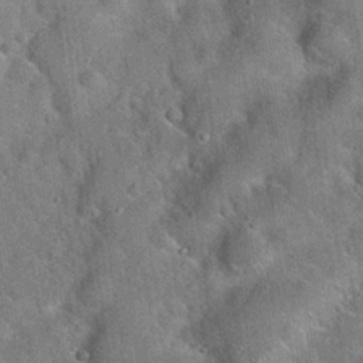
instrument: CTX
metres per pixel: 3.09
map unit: Hto
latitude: 20.2334
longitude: -52.5924
